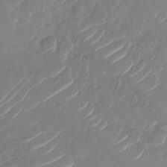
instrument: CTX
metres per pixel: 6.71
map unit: Nhu
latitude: -29.6533
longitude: -71.8205
